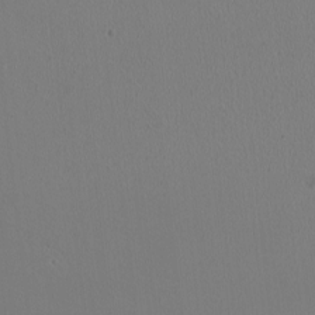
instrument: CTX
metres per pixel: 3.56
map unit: HNhu
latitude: -1.6155
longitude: -0.7246
